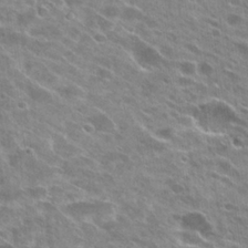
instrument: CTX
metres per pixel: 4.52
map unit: Hto
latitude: 27.0836
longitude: -44.4979
